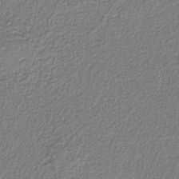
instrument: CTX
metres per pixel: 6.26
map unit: eAb
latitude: -38.0094
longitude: 52.7274
